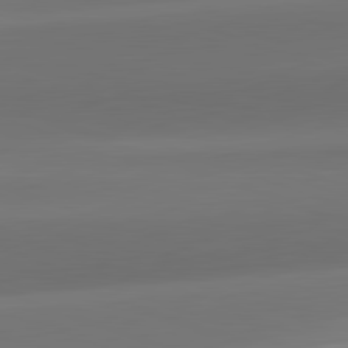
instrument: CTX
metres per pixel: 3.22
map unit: lApd
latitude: 82.1199
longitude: -163.5371
